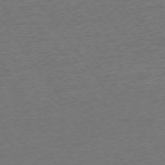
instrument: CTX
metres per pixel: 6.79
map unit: Ap
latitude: -74.9920
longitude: -88.8380
